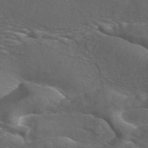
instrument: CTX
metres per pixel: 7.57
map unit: ANa
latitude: 44.4601
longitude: 26.5573
